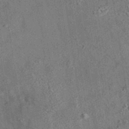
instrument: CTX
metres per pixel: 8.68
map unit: eAb
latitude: 35.4237
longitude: 112.1606
